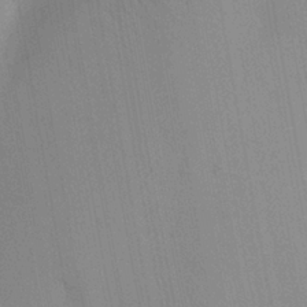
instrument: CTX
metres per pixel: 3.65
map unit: Ave
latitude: 23.2537
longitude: -136.2334
